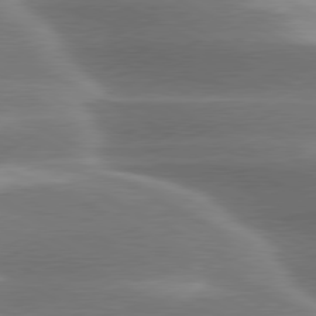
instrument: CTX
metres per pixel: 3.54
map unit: lApd
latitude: 79.7072
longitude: -116.1011
